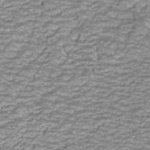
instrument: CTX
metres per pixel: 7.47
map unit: ANa
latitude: -42.5762
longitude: 108.4629
